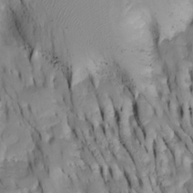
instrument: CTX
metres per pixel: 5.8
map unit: Htu
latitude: -4.0094
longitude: 150.0849
